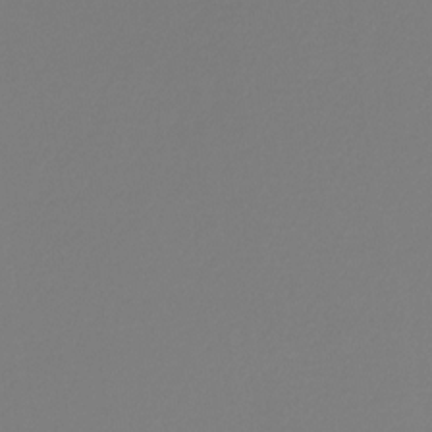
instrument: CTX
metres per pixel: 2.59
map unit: Ht
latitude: -16.1228
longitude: -49.2348
